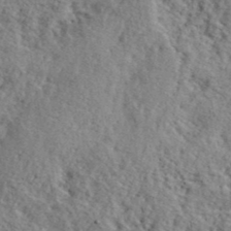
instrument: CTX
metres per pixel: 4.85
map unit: lHvf
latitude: 41.4237
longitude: -87.6883
